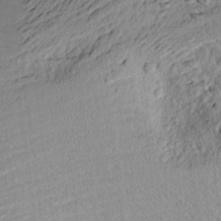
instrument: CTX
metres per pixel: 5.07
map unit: Aa
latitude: 16.8002
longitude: -144.4601
